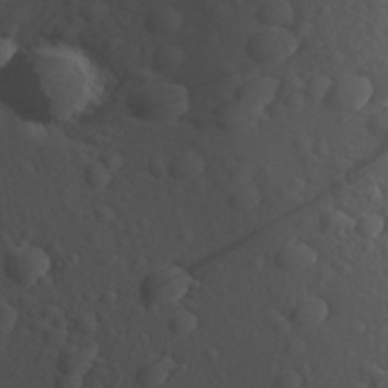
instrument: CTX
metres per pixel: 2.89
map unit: Aa
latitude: 27.4804
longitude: -133.9906
